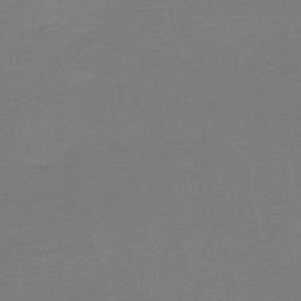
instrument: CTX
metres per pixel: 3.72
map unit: lHb
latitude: -44.9353
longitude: 63.8611
